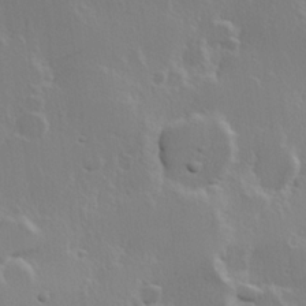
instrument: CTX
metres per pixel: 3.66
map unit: Hve
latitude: 23.4237
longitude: 145.6722
